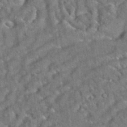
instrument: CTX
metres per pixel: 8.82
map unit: eAb
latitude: 35.3103
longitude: 112.3684
